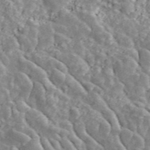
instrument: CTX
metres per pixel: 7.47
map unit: ANa
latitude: 46.1578
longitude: 23.7856
